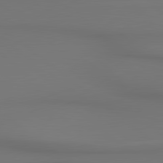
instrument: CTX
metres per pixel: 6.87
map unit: lApd
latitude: 80.5735
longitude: 154.5007
